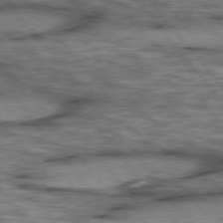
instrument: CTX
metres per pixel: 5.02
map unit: lApd
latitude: 75.6694
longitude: -49.0081
